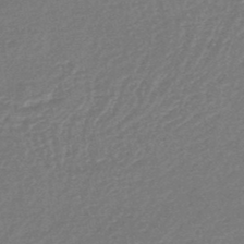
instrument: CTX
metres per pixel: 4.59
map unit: HNb
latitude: -49.1054
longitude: 58.3873
